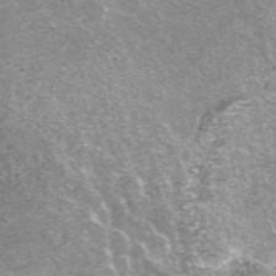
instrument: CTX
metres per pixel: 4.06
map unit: ANa
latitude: 43.4804
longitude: 24.8786
